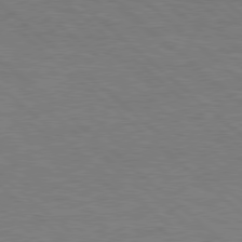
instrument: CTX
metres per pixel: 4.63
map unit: Hpe
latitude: 77.8772
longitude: -157.6504
